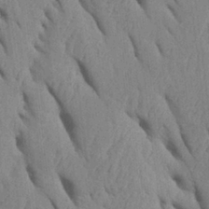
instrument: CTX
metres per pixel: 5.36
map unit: Htu
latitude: 1.9528
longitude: 148.7464
